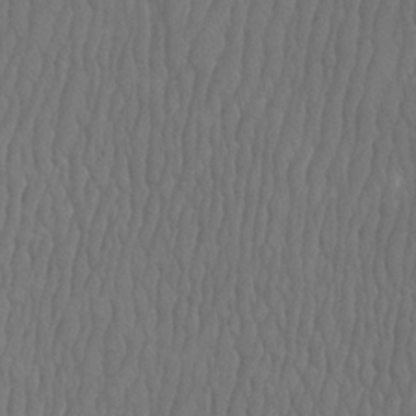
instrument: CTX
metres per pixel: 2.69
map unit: Htu
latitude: -9.1242
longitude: -76.1577
